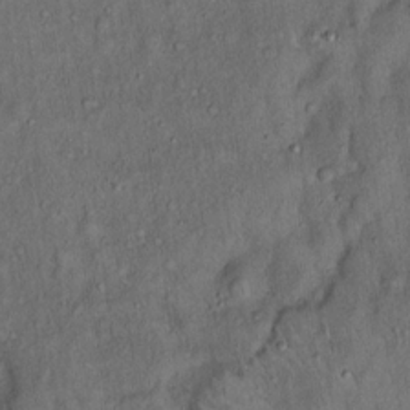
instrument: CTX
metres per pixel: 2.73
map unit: Hto
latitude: 15.5749
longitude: -59.1403
